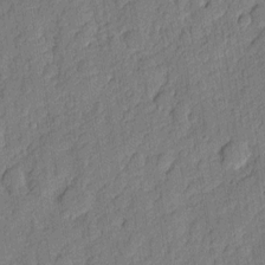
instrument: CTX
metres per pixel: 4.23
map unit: eHh
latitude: 6.1956
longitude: -75.7639
